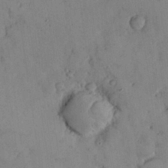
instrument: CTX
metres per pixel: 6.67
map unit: Nhu
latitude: 28.1767
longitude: -71.8205
